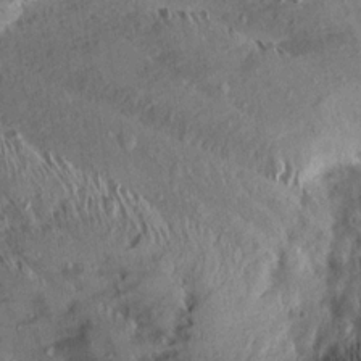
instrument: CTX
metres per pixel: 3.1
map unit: Aa
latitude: 13.5182
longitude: -144.3845
